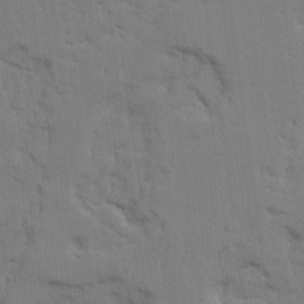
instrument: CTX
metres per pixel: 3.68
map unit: Ave
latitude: 23.5371
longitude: -130.4790
